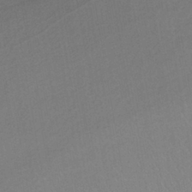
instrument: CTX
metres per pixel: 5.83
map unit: lHb
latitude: -40.1039
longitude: 73.0108
